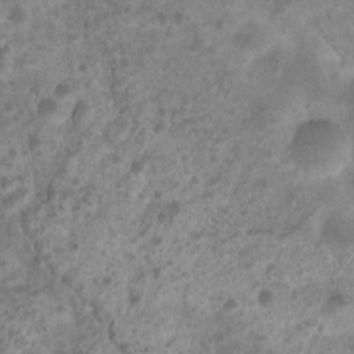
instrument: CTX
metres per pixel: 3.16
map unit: Nhu
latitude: 8.4979
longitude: -22.0444
